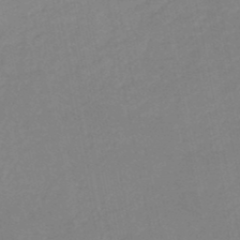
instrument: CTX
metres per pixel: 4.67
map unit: HNb
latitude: -50.4440
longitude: -45.6694
